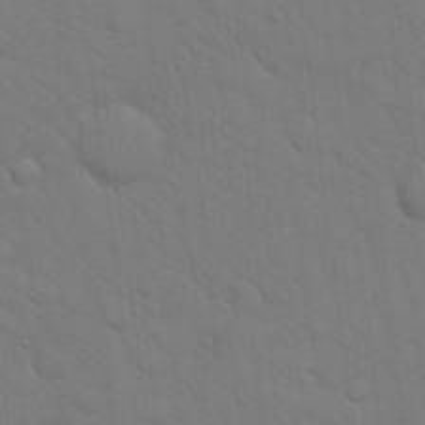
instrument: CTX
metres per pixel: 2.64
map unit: eHh
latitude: 19.0647
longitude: -62.9892
